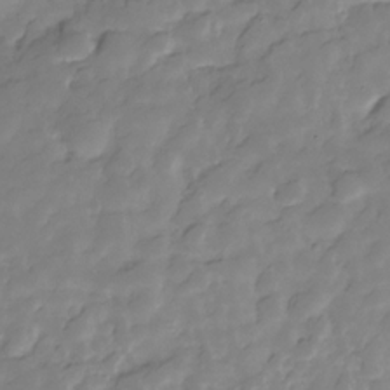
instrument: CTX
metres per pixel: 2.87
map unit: Hve
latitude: -29.0109
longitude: 91.8045
